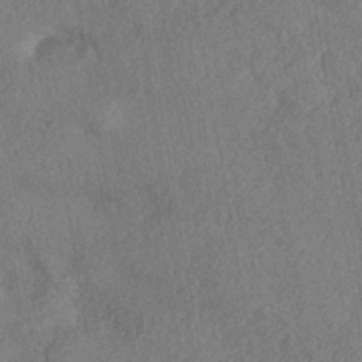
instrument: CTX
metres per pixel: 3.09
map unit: eHh
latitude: -42.1416
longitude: 121.0297
